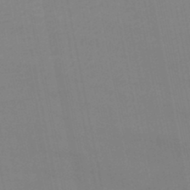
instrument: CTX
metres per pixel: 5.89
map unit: HNb
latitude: -47.5966
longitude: 58.6329
